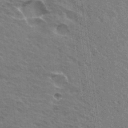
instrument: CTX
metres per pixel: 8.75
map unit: Hto
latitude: 31.1970
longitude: -44.7813
